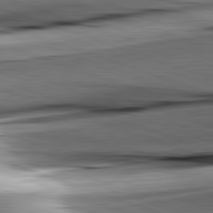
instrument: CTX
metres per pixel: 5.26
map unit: lApd
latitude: 82.1577
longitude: -151.7827
